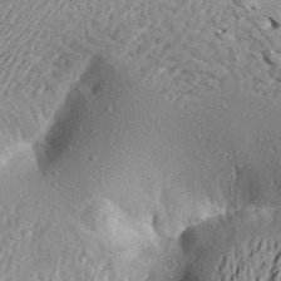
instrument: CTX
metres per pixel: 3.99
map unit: Aa
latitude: 21.0270
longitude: -149.7828
